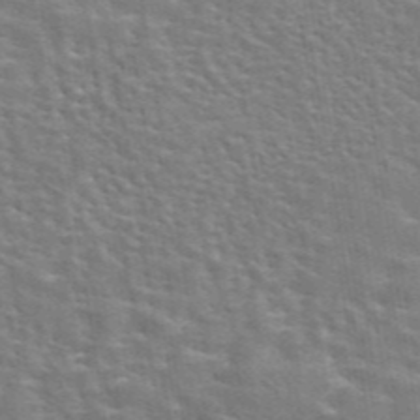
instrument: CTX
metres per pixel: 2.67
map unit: eAb
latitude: 44.6490
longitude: 112.0472
